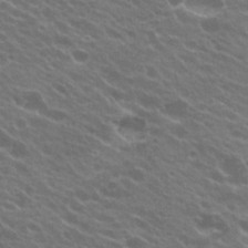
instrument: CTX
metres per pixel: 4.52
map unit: Hto
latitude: 23.9717
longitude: -37.6883
